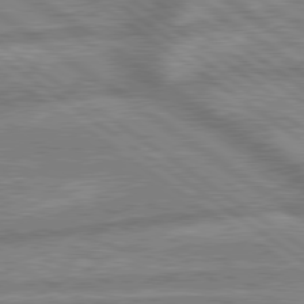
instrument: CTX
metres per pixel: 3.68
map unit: lApd
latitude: 79.6127
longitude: -169.1592
